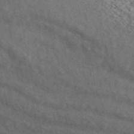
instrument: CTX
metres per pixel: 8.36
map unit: ANa
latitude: 45.0458
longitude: 47.0864
